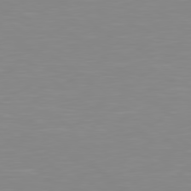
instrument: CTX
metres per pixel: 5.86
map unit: Hpe
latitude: 78.8380
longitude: -172.8569
